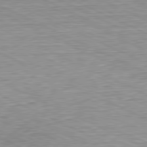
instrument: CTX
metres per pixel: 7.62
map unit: Hpe
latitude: -81.5399
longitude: 10.4251
